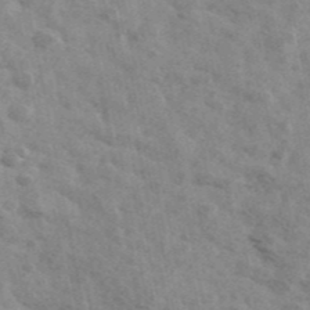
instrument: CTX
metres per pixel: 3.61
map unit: Ave
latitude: 41.8583
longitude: -108.3656
